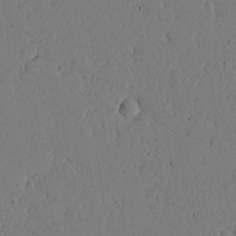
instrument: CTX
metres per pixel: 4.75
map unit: lAvf
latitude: 16.8947
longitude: -126.0444
